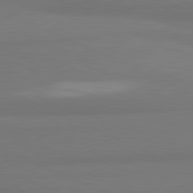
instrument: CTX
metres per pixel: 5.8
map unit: lApd
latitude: 81.3104
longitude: 178.1039
